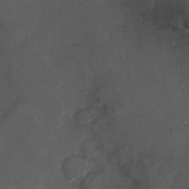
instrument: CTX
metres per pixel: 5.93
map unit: Ht
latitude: -1.3321
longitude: -15.1026
